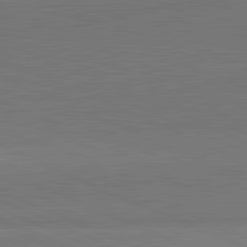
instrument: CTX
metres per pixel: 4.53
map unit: lApd
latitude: 82.1577
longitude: 151.6533
